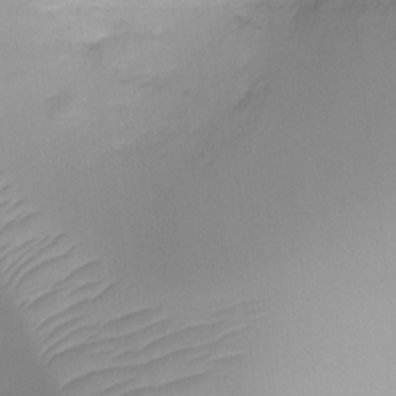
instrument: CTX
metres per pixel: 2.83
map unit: Ht
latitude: -6.2172
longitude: -29.1781
